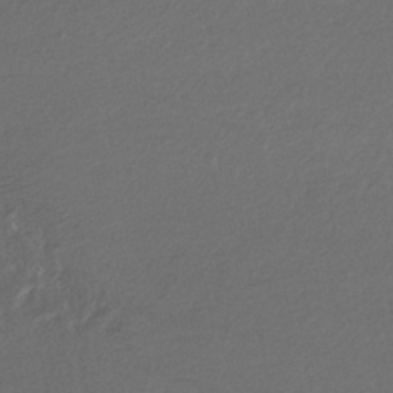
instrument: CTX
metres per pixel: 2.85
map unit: HNhu
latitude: -43.8800
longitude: 103.3699
